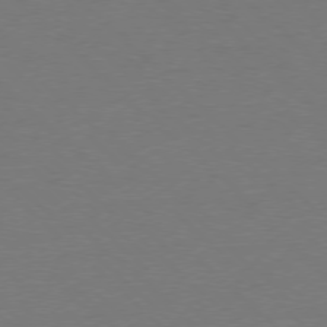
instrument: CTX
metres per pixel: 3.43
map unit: Ap
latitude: -78.0472
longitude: -58.1200
